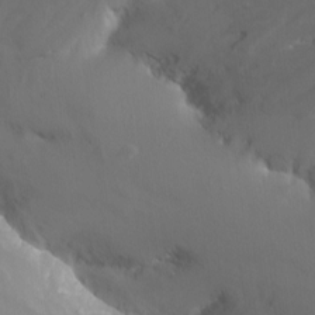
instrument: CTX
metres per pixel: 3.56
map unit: Nhu
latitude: -10.7652
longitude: -75.2537
